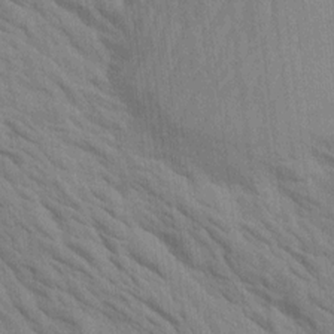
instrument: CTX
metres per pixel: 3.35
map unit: Htu
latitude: 1.7638
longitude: 143.3887
